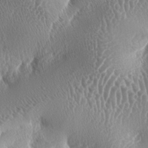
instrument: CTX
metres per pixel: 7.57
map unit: lAa
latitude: -5.7855
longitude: -128.9325
